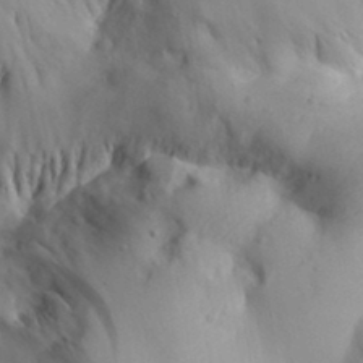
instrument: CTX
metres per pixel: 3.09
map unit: Aa
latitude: 30.3657
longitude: -143.9339
